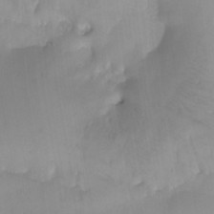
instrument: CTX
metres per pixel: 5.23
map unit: Nhu
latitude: -4.3495
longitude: -84.6113
